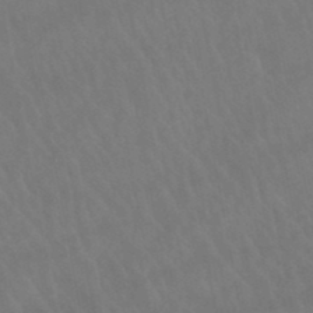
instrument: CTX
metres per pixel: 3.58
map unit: lHb
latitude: -47.5021
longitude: 75.3321
